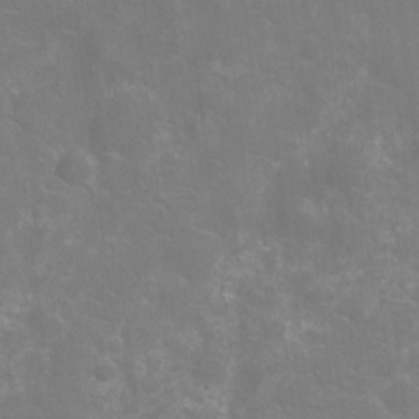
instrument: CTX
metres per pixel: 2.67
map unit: Ht
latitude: -10.8219
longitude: -23.9717
